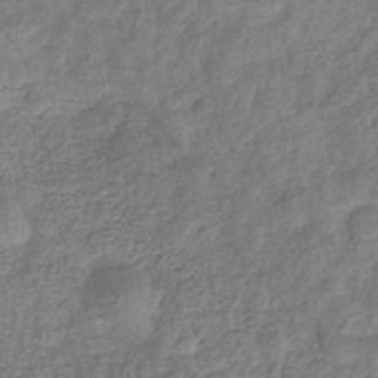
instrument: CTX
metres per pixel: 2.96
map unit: eHb
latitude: -33.8045
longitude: 76.2928
